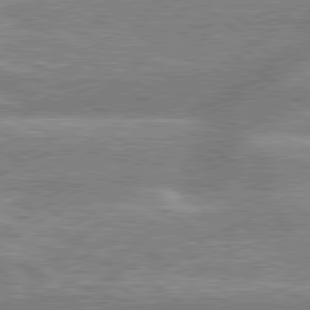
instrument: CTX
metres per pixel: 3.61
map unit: lApd
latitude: 79.0459
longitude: -158.9136
